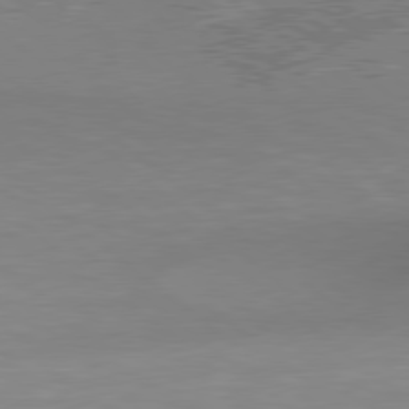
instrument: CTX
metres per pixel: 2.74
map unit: lApd
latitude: 79.0648
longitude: 175.5210
